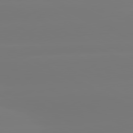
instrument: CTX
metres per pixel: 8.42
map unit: lApd
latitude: 81.0458
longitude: -156.6301
